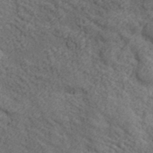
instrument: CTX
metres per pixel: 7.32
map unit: lHvf
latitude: 37.8772
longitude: -87.6316
